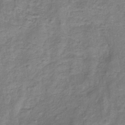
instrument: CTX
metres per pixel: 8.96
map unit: eHb
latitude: -33.3510
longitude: 75.2565
